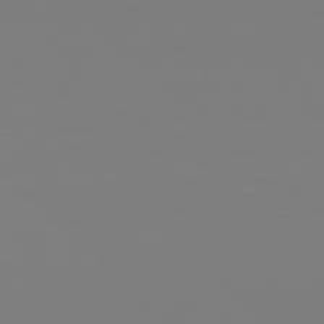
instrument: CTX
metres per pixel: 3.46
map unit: Ap
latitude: -76.3495
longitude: -81.6505
